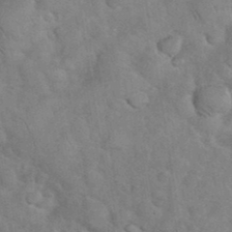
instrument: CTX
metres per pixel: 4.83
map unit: eHh
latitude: 36.8758
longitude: -64.6113
